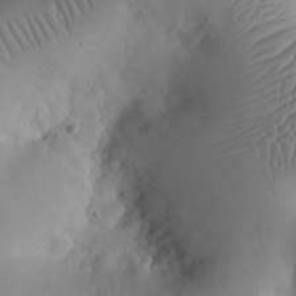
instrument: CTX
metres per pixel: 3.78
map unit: eHh
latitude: 23.9906
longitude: -66.7624
